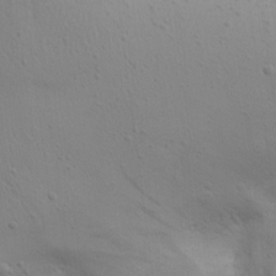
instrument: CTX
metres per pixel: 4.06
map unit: eHh
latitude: 22.8380
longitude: -69.2915
